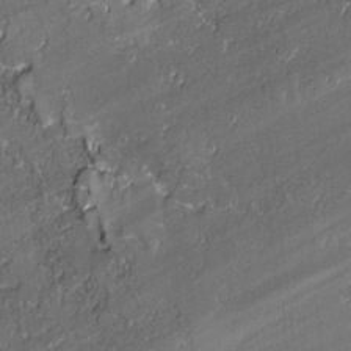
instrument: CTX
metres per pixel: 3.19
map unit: lAvf
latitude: -1.3888
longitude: -108.6301
